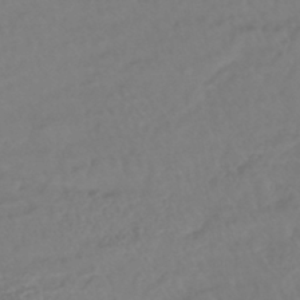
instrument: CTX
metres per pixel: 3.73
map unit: lHb
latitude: -43.3320
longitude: 77.4076
